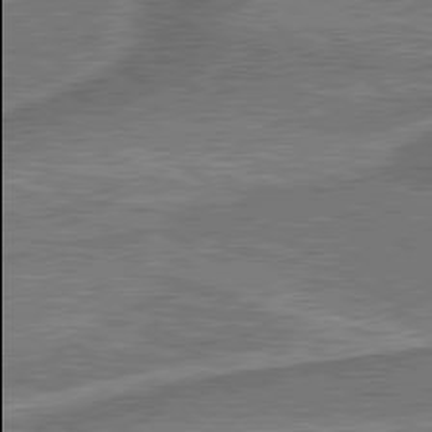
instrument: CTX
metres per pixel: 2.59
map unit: lApd
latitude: 79.8584
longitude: 174.0094
